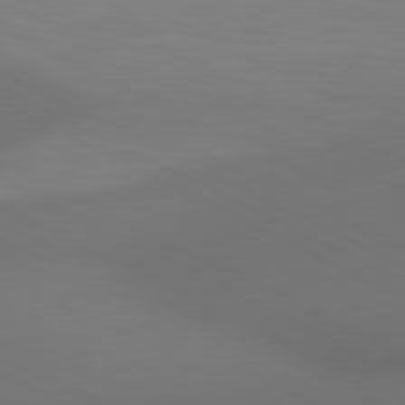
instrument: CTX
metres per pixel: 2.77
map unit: lApd
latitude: 80.9892
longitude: 138.2173
